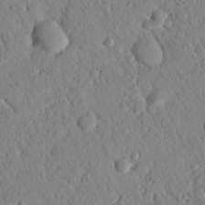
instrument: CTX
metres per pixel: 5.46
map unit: Nhu
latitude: 21.5182
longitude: -77.5560
